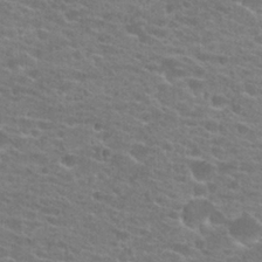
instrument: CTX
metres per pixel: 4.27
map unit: Hto
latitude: 22.7057
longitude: -43.6694
